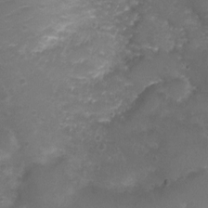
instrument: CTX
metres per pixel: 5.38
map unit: Nhu
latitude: 4.9703
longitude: -17.4993
